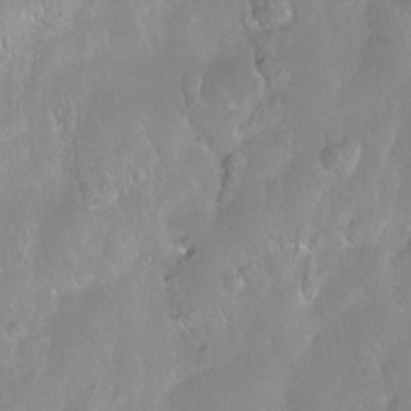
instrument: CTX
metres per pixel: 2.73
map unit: Ht
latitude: -14.7652
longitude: -42.5546
